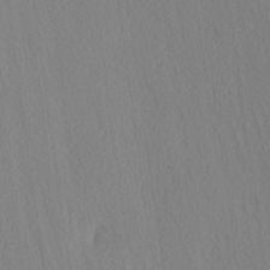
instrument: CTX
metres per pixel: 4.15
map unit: Ave
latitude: 3.9150
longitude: -113.4237
